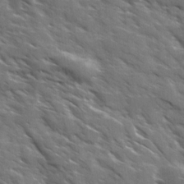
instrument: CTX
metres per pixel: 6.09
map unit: Ave
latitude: 18.0255
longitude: -130.5357
